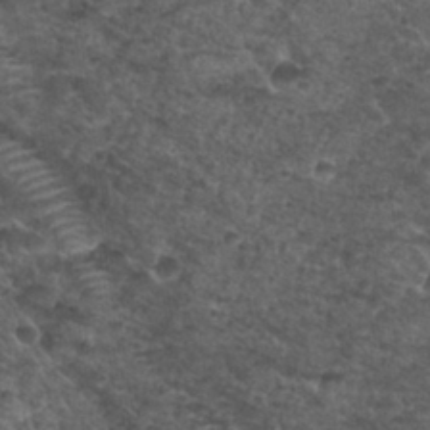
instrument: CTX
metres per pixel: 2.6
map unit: Nhu
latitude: 29.6505
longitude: -49.7072
